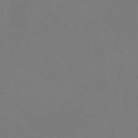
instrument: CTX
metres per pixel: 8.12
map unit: HNhu
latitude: -42.8219
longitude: 93.7855
